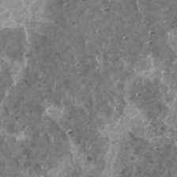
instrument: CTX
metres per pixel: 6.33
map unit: HNhu
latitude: 1.4237
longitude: 5.9367
